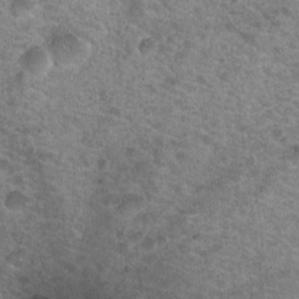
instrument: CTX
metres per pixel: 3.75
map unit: Nhu
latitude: 17.4615
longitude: -31.3482
